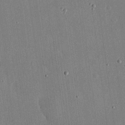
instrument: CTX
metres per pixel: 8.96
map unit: eHh
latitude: 18.7435
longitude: -69.9717
